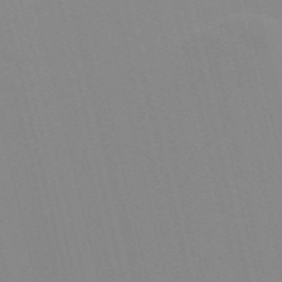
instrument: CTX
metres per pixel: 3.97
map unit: Nve
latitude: -57.7477
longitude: 60.6896
